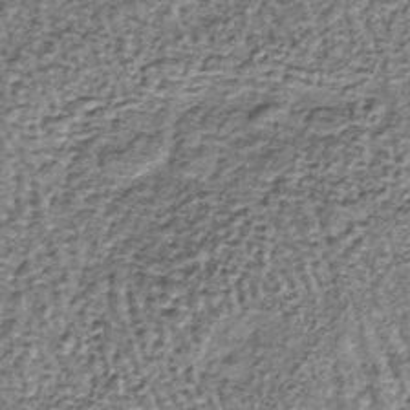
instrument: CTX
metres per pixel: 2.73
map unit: lHb
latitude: -39.1809
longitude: 64.0094
